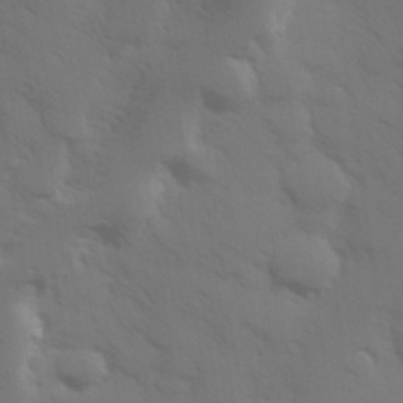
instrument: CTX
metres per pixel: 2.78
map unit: Hve
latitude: 33.0647
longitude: 150.3495
